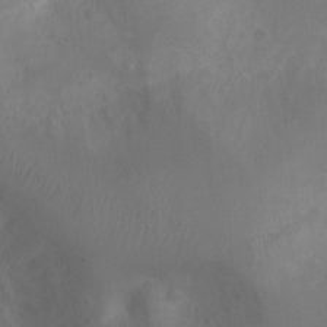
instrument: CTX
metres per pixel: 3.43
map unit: Ht
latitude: -2.7652
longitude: -16.2712
